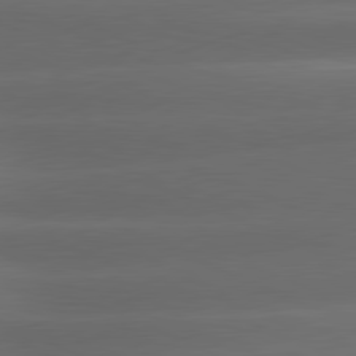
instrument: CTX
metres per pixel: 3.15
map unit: lApd
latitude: 81.1970
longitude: -143.7828
